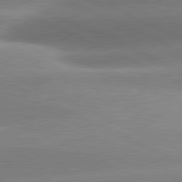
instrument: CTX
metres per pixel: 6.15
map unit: lApd
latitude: 81.2915
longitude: -159.5938
